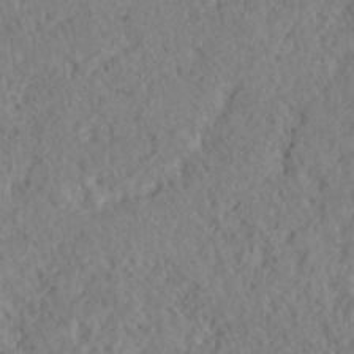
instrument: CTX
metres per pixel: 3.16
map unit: HNhu
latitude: -36.3873
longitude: 32.8219
